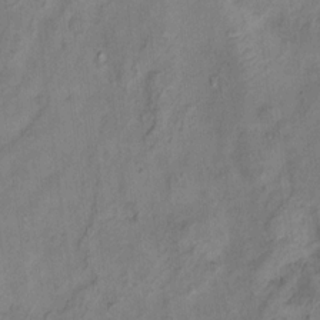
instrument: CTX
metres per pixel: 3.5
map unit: Ht
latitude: 10.7057
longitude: -40.4034
